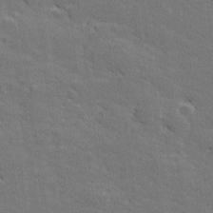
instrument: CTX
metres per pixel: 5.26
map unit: lHvf
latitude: 26.5357
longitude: 142.5384
